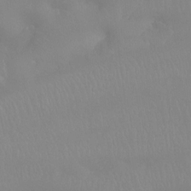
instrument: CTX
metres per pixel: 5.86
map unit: Htu
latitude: -15.6344
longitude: -47.8773
